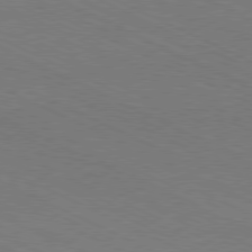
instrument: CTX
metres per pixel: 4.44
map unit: Hpe
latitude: -81.2187
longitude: 15.2754
